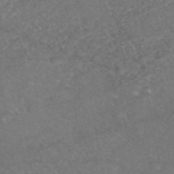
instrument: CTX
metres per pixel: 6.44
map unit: eAb
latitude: 47.1970
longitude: 115.2754
